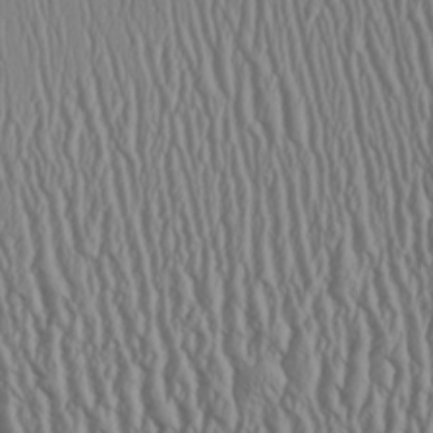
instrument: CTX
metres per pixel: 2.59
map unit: Aa
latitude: 25.3859
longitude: -135.8961
